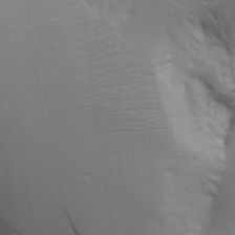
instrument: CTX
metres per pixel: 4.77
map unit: Aa
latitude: 19.3670
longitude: -125.6127
